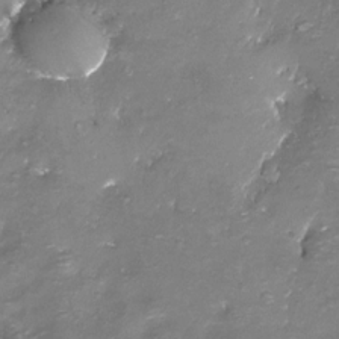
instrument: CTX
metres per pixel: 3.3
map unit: Nhu
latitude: -17.2376
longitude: -48.5546
